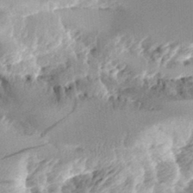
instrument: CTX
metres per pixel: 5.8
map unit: Aa
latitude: 11.5560
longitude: -126.3278
